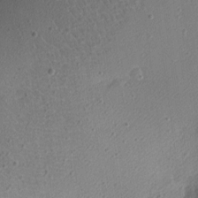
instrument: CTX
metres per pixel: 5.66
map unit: Nhu
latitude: 0.7057
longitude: -77.3670
